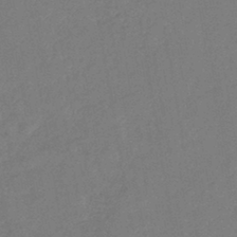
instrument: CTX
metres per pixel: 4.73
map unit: eHb
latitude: -41.2187
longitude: 79.6155
